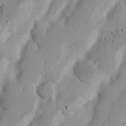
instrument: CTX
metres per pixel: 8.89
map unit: Nhu
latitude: 18.0633
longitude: -73.4616
